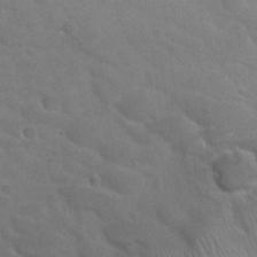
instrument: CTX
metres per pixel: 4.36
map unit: Nhu
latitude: 30.5546
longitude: -49.0458
